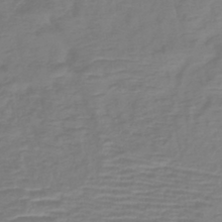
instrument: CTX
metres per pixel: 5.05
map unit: lHb
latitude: -41.5399
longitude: 76.8597
